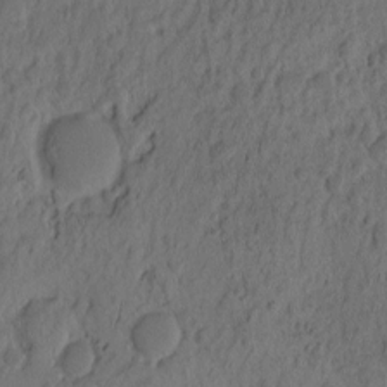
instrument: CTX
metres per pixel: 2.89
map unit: eHh
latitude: -1.8990
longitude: 16.8219
